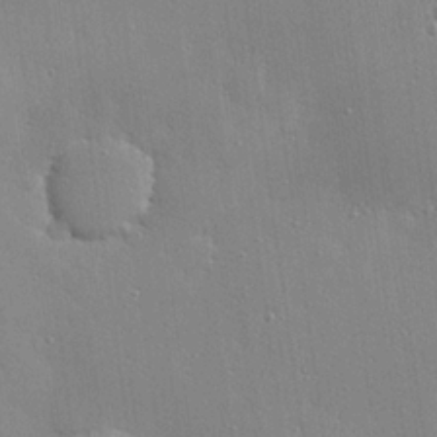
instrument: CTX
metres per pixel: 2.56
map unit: eHh
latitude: 24.9513
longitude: -89.2159
